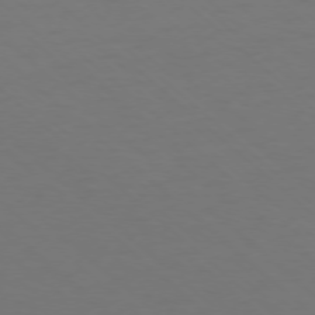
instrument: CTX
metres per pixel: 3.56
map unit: Ap
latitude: -76.2928
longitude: -78.7058
